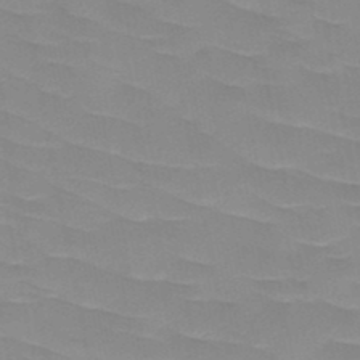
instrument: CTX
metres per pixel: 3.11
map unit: HNb
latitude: -48.4629
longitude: -49.2348
